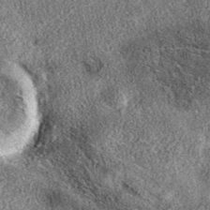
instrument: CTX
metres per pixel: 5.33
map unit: eAb
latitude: 37.1970
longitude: 107.3321
